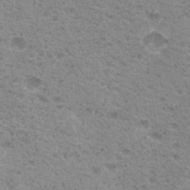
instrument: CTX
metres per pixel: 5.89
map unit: Nhu
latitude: 18.6679
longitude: -31.0459
